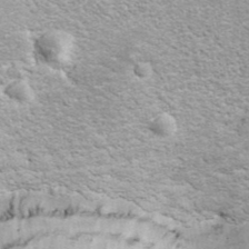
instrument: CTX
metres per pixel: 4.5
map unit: ANa
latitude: 41.3292
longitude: 18.1795
